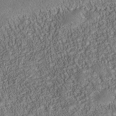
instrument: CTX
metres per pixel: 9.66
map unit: Nhu
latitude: -40.0472
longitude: -85.2348
